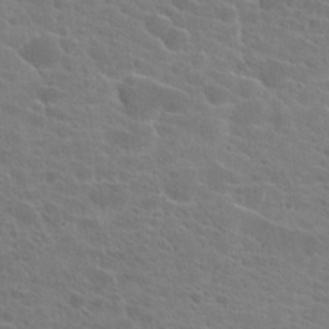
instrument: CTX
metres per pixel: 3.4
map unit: Hto
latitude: 22.5168
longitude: -39.5749
